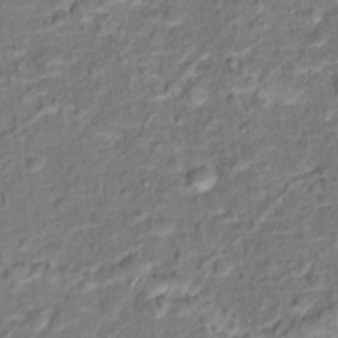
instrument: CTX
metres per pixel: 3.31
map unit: Hto
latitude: 15.0837
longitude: -39.3104
